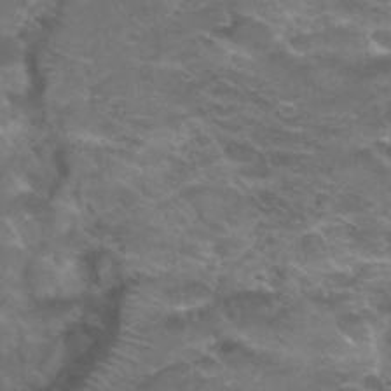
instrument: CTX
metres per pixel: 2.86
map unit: Hto
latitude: 32.5546
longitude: -46.4601
